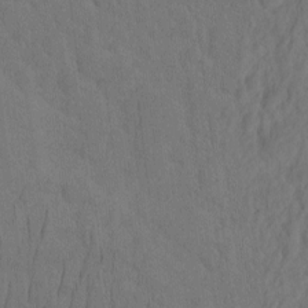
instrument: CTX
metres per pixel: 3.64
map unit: eHh
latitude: -2.1416
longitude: 16.5574
